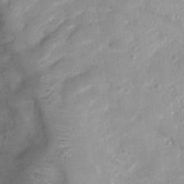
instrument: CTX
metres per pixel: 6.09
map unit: Nhu
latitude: 4.7435
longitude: -16.2712
